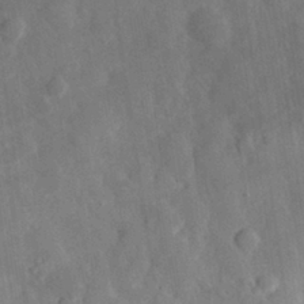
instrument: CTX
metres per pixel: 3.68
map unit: eHh
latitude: 30.3090
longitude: -78.4790
